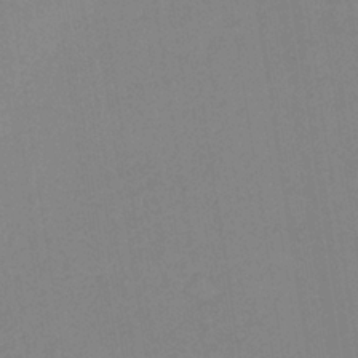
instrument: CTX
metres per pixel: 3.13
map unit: HNb
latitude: -35.1998
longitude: 56.7463
